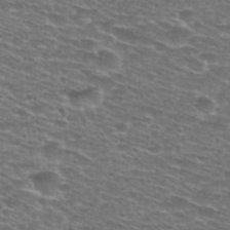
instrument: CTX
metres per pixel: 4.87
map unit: Hto
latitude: 28.5546
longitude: -48.7813
